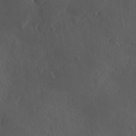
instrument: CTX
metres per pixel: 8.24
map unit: Ave
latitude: 0.2522
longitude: -113.9339
